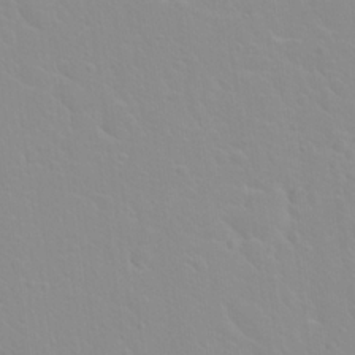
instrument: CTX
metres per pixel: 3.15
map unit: Hto
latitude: 20.4223
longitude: -33.3671
